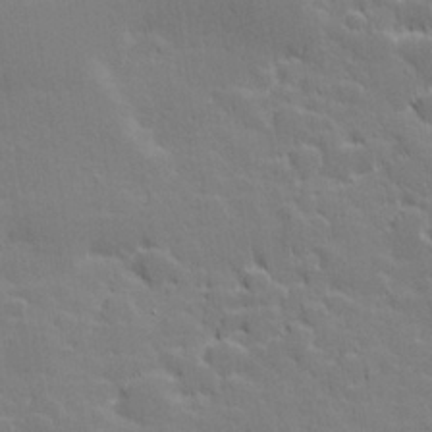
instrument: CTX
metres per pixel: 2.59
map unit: lHvf
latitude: 27.1214
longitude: 143.4643
